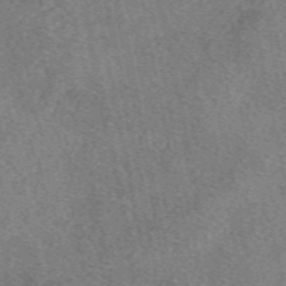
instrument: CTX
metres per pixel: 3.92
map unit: eAb
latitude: 48.8002
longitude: 109.4265
